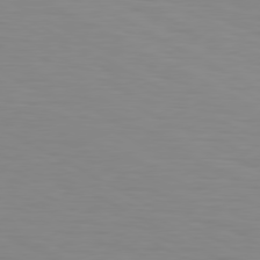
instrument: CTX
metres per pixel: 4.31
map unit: Hpe
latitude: 79.0270
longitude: -119.6694
